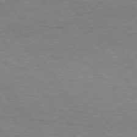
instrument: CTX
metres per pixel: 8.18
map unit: Hpe
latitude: 74.4601
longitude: -152.0255
